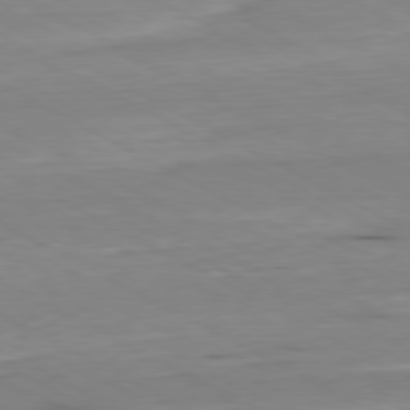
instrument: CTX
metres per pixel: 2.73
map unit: Hpe
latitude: -80.7841
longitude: 21.4832
